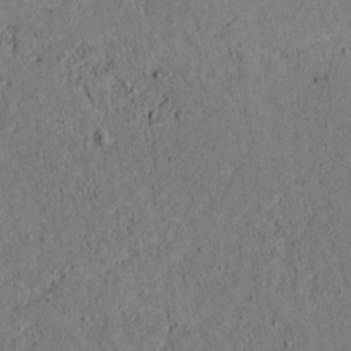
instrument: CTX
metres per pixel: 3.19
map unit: lAvf
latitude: 4.7813
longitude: 167.5021
